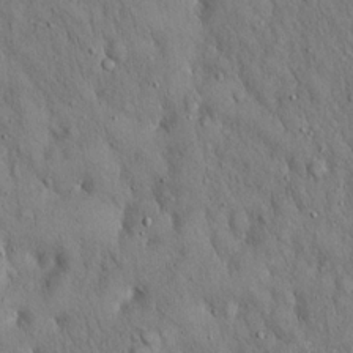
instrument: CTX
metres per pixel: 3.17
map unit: Hto
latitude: 15.7639
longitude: -58.7057
